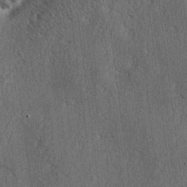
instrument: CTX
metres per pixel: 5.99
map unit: lAa
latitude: -5.1620
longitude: -126.0822
